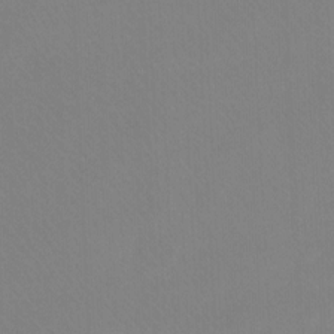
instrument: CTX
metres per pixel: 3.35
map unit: Ht
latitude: -8.3306
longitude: -37.3482
